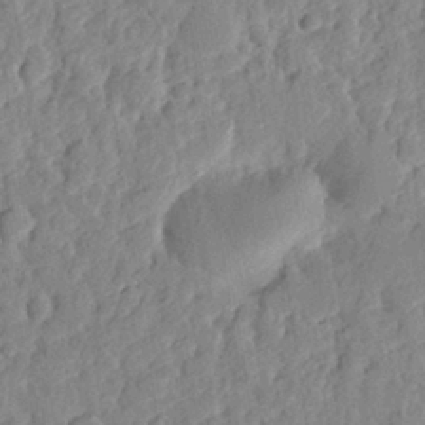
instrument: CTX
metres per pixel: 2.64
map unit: eHh
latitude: 27.6505
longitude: -77.2537
